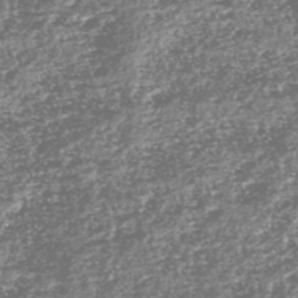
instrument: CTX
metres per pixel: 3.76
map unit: Nhe
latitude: -45.3699
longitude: 151.6533
